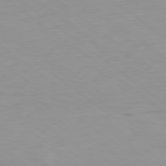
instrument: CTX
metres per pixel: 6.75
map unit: Ap
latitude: -78.8975
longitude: -73.3671
